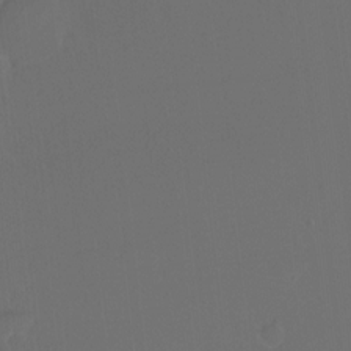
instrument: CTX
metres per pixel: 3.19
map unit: Hto
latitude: -13.1809
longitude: -41.3103
